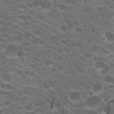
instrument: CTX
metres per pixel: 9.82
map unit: Hto
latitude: 19.8583
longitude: -36.1011
